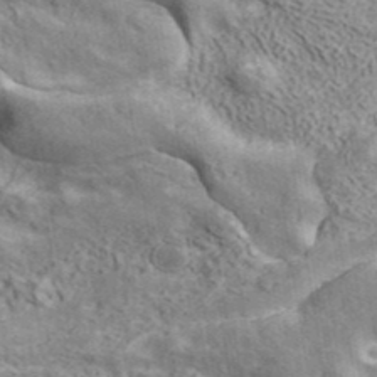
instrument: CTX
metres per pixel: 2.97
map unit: ANa
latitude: 41.4048
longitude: 16.5385
